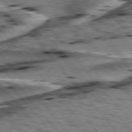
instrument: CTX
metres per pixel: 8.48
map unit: lApd
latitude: 76.3278
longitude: -71.1403
